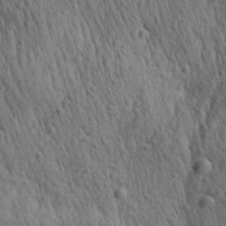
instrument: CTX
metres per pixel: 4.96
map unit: Aa
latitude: 27.8206
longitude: -141.1970
